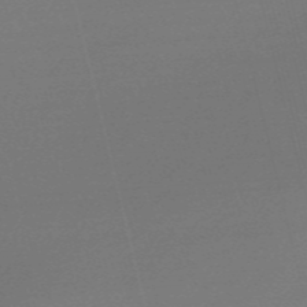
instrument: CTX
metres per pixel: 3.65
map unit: Nve
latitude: -57.0675
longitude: 62.8408
